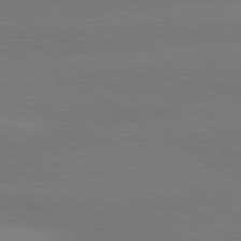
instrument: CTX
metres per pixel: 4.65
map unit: lApd
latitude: 80.5357
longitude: -146.7058
